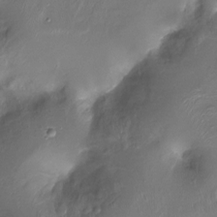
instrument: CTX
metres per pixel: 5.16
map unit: Ht
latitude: -17.4833
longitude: -44.9325
